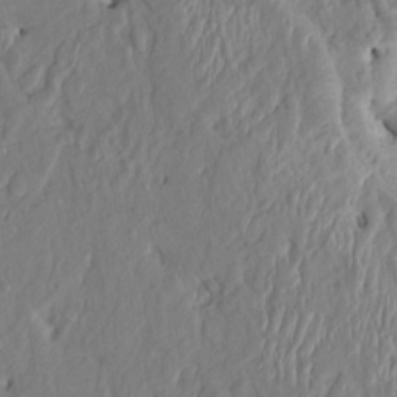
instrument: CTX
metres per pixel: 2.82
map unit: HNhu
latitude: 4.6113
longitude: -4.6868
